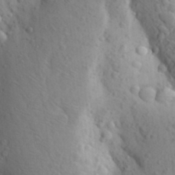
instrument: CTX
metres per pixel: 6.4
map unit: Aa
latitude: 26.5357
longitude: -149.4804
